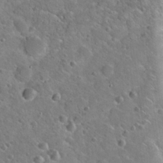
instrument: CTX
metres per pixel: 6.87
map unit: Hto
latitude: 19.8772
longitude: -49.8394
